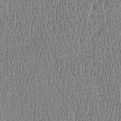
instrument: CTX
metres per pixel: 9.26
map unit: Htu
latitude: -5.0486
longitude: 175.4076
